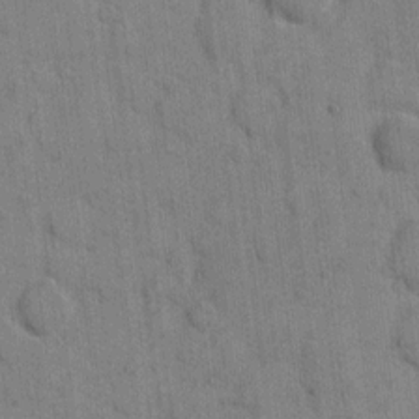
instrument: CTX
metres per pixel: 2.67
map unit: eHh
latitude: 9.2348
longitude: -66.1388
